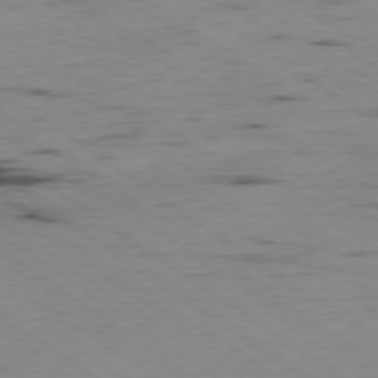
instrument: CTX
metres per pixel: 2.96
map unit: Hpe
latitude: -80.1984
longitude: 23.5021
